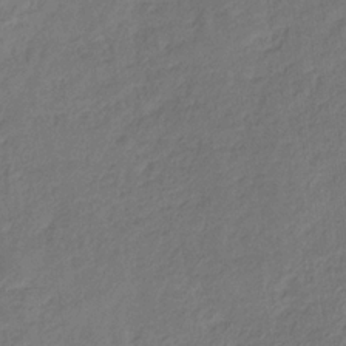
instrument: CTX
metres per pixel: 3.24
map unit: eHb
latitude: -29.6533
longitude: 66.8975
